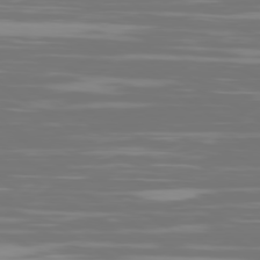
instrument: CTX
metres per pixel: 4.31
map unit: Ap
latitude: -79.7855
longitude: -102.4979
